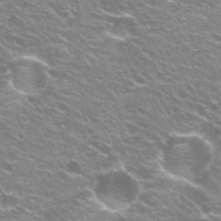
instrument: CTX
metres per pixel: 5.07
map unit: Hto
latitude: 23.0647
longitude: -32.3467
